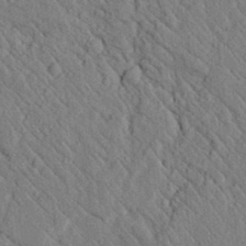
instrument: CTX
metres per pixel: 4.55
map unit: lAvf
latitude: 7.0269
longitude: 160.1984
